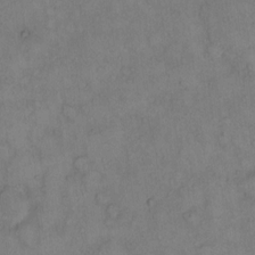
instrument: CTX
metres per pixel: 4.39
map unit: Hto
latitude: 10.8569
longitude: -59.0459
